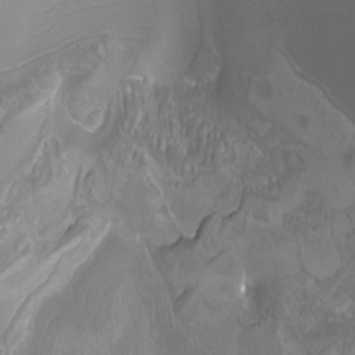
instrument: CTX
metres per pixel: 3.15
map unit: Nhu
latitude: -7.2943
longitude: -91.6316
